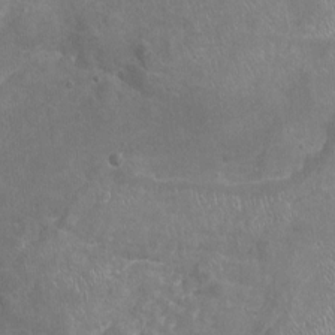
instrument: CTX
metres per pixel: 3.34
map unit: Nhu
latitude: -17.7478
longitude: -57.0836
